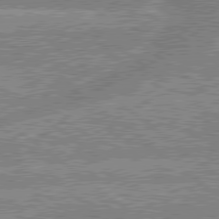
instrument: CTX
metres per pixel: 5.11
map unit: lApd
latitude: 79.4427
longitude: -156.0255
